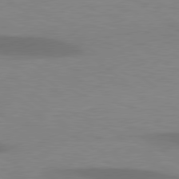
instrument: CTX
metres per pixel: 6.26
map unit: lApd
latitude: 78.9325
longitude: -47.9528
